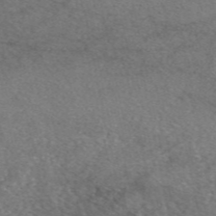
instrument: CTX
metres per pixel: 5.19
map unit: eAb
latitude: 47.9150
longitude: 107.7478
